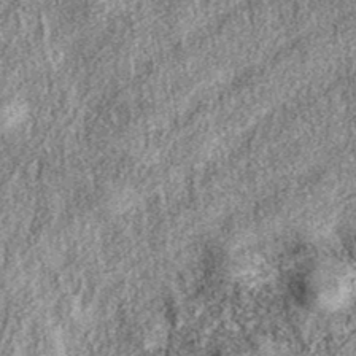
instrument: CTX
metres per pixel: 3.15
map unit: eAb
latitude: 38.4034
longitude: 109.0864
